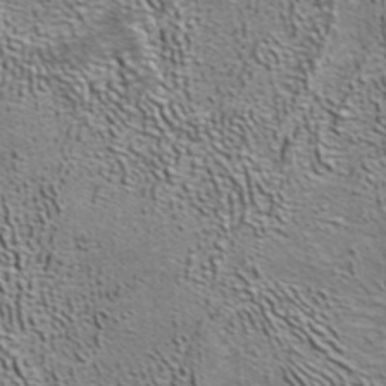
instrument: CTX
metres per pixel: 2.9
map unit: ANa
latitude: 39.7072
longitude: 22.3118
